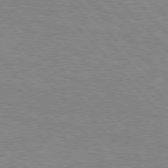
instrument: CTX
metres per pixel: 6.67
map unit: Hpe
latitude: 77.0269
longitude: -157.8583
